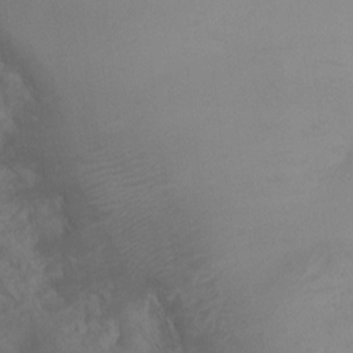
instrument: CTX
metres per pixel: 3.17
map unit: Ht
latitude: -10.0472
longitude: -33.3482
